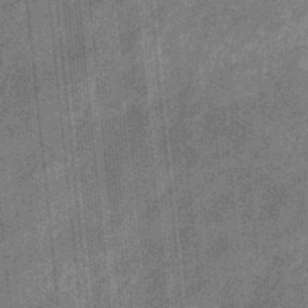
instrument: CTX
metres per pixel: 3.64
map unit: eHb
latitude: -30.8219
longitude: 73.3698
